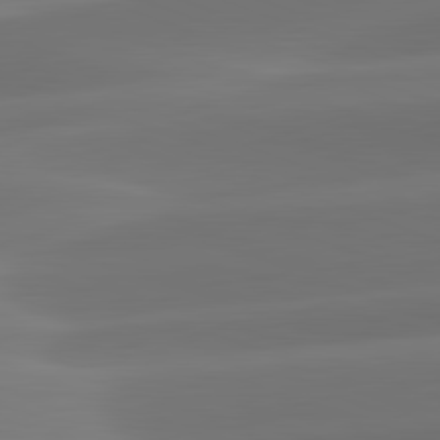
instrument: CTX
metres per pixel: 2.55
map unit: lApd
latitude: 82.1577
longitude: -162.9514
